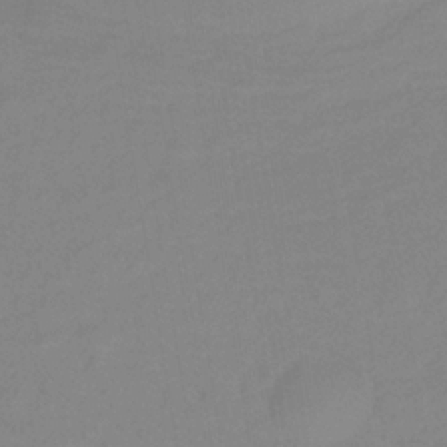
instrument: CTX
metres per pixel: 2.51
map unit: lHb
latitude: -32.9731
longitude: 67.0486
